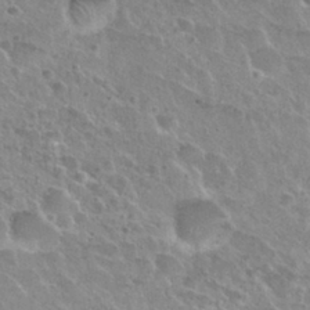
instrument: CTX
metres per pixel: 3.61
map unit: Nhu
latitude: 28.5734
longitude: -53.9528
